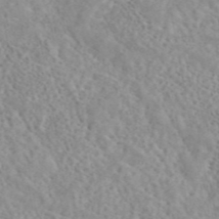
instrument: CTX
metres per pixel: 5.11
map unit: ANa
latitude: 44.3467
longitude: 21.1242
